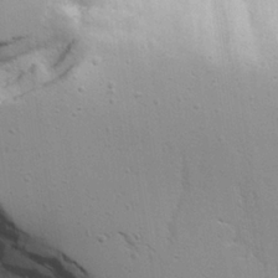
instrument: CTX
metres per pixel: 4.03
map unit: Aa
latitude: 17.6316
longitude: -125.9906
